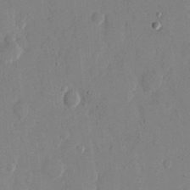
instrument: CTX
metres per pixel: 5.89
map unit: eHh
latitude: 12.4412
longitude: -68.1389
